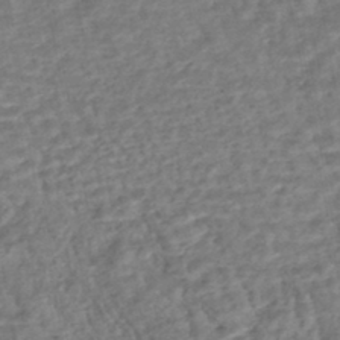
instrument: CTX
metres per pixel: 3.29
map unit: HNhu
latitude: -44.4818
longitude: 101.5777
